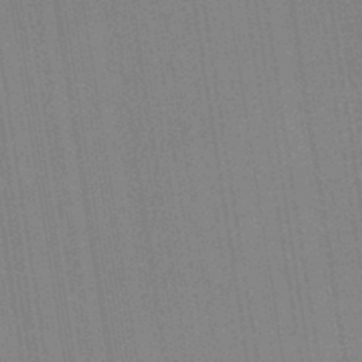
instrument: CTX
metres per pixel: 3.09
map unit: HNb
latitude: -44.3684
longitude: -41.0458
